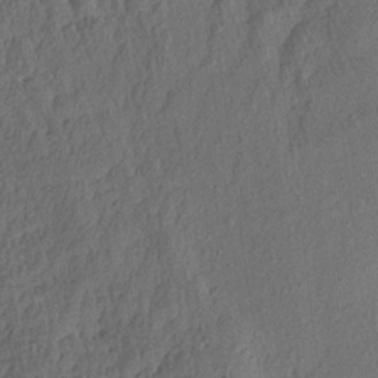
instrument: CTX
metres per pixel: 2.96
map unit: Aa
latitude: 14.2901
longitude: -144.7435
